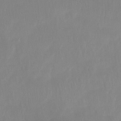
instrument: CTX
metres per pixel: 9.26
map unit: Htu
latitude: -15.0298
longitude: -46.2523
